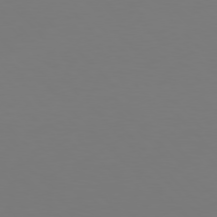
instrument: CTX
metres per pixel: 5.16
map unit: Hpe
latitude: 76.9513
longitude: -170.6868
